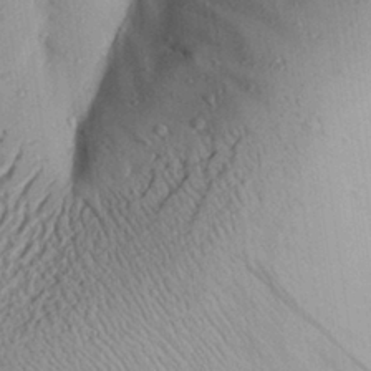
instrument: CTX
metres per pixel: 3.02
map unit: Aa
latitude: 28.1200
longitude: -131.2726
